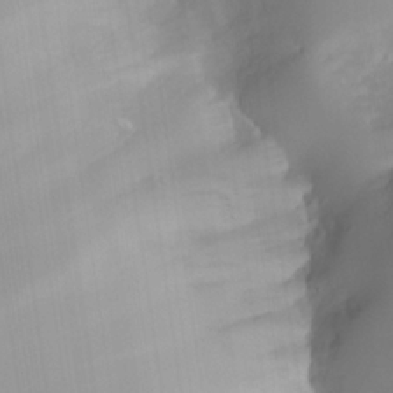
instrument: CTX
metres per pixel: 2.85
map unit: Nhe
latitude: -33.6344
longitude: -143.3293
